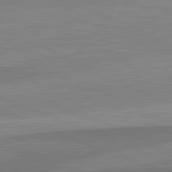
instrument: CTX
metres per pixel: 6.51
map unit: lApd
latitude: 82.4601
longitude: 138.1228
